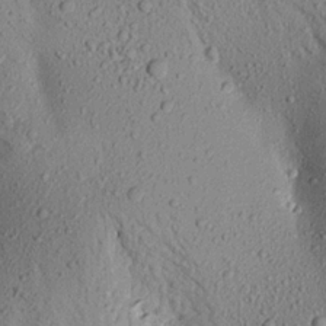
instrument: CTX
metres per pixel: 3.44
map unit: Aa
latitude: 17.6127
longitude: -147.2348
